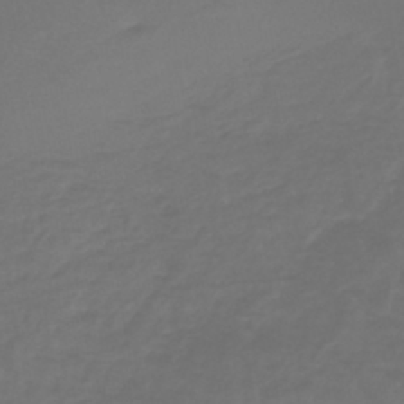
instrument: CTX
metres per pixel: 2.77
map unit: lHb
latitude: -43.1620
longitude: 65.3321
